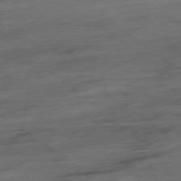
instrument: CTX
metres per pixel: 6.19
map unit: Hpe
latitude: -79.0864
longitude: -19.2537
